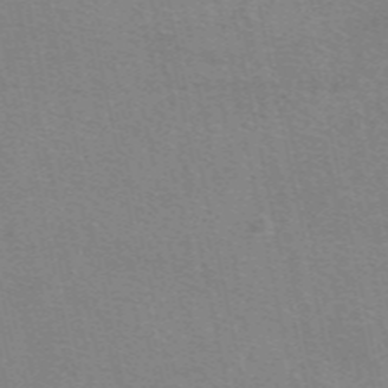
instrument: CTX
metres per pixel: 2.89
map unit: eAb
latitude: 50.4412
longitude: 105.8422
